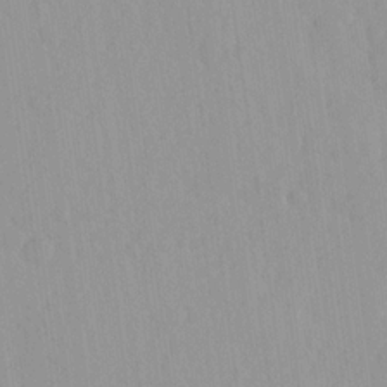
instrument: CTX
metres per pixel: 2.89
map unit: Ave
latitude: -11.2565
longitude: -120.7436
